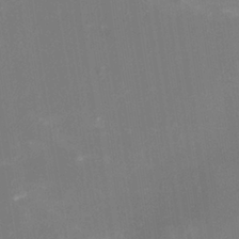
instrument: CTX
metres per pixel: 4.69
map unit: Nhu
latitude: -16.1984
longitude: -56.6112
